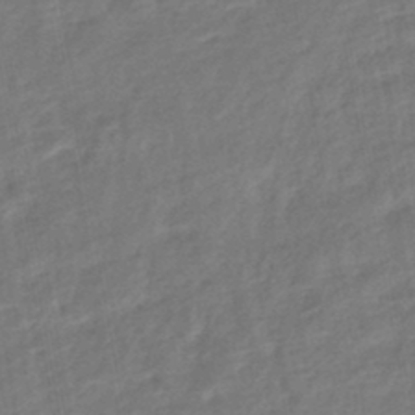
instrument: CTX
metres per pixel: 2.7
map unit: HNhu
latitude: -45.4643
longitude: 101.7666
